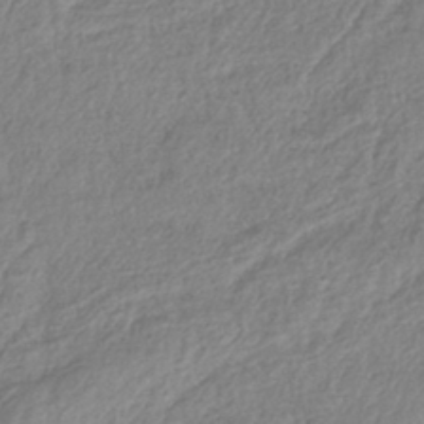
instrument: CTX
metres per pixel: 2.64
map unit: lHb
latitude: -40.4440
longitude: 73.6155
